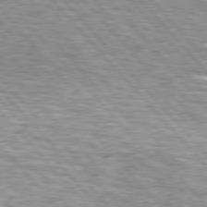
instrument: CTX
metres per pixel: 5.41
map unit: lApd
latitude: 76.5168
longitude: -82.6679
